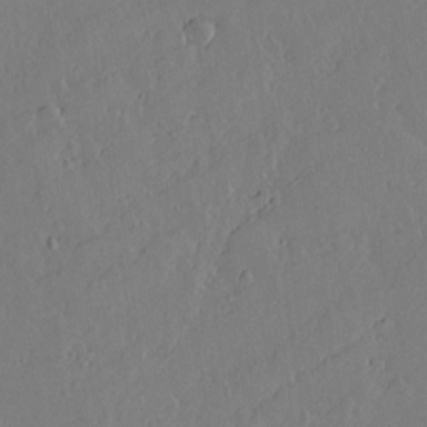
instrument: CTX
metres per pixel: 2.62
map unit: lAvf
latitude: 15.6883
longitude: -126.0822
